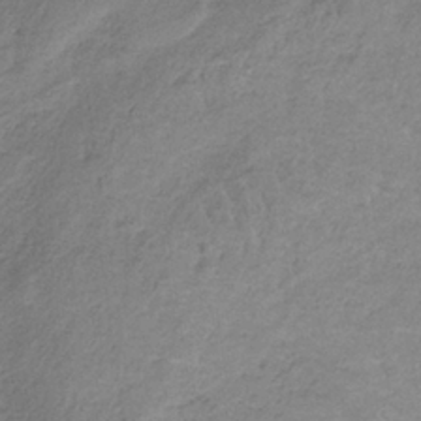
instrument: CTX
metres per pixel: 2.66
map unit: HNb
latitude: -34.3684
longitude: 58.6518
